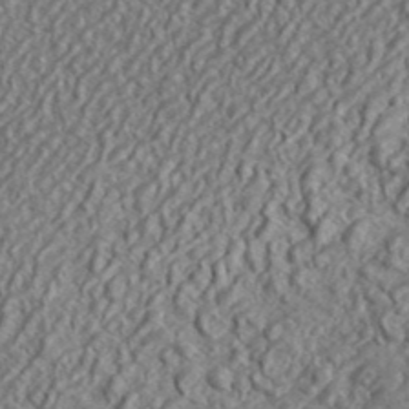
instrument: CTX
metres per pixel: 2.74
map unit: lHvf
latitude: 42.3278
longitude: -88.9136
